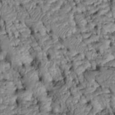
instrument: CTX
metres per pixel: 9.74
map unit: Htu
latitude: -6.1983
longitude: 154.4818
